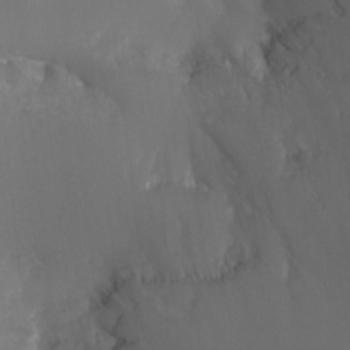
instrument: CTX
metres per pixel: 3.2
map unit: Ht
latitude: -18.0283
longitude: -44.0822
